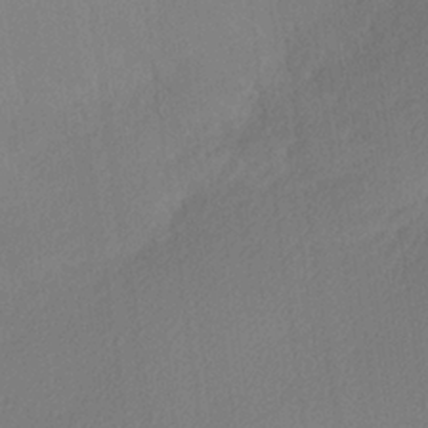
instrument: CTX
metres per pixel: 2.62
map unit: lHvf
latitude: 25.4048
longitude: 140.5952
